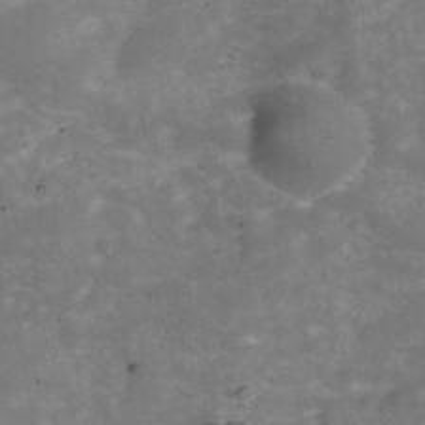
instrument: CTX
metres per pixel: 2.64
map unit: Hve
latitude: -30.1606
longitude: 93.5777
